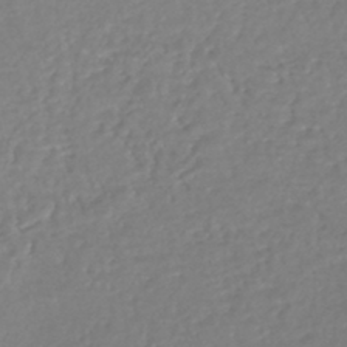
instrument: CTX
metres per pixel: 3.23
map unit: HNhu
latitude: -47.2565
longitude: 102.9731
